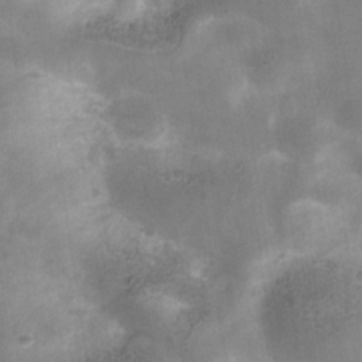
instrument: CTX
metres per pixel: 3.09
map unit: Hve
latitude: -31.5966
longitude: 93.9178
